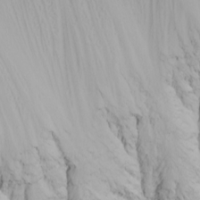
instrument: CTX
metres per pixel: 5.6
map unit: Nhu
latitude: -6.2361
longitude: -89.0459
